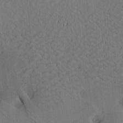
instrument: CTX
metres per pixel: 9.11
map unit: lAa
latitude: 19.0080
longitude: -139.1970
